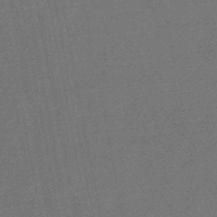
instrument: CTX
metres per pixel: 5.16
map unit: lHb
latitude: -47.3698
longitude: 72.1039
